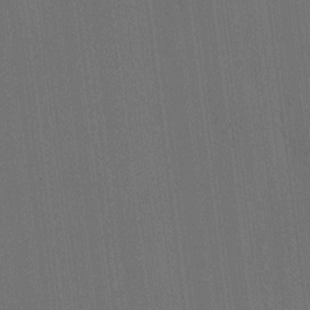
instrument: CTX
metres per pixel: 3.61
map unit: HNhu
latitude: 6.7435
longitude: 15.7289
